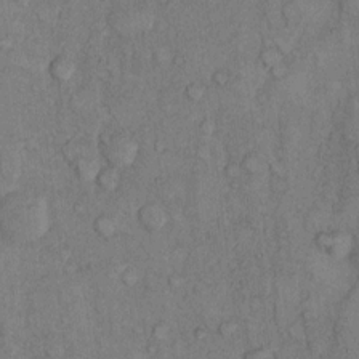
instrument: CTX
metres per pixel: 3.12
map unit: Hto
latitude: 9.8961
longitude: -59.1781
